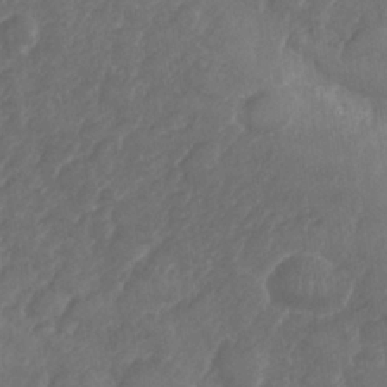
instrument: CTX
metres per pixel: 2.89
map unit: Nhe
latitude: -35.9367
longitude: -177.8961
